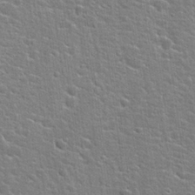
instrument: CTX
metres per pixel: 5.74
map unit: Hto
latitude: 22.6301
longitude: -44.3278
